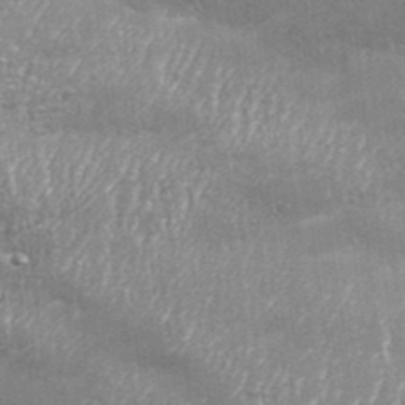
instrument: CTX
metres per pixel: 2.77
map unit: Aa
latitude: 33.4049
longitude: -135.5182
